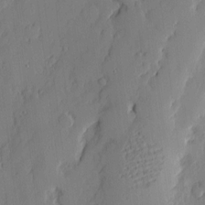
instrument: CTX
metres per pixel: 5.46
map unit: eHh
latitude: 3.9717
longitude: -76.0822
